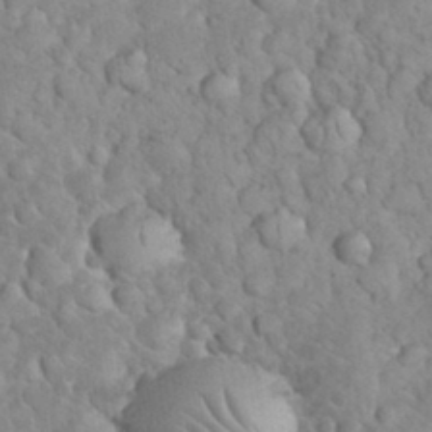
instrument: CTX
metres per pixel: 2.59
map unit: eHh
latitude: 33.2726
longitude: -65.2726
